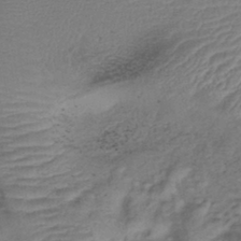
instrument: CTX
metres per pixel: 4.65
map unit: lHb
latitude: -41.4643
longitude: 78.0472
